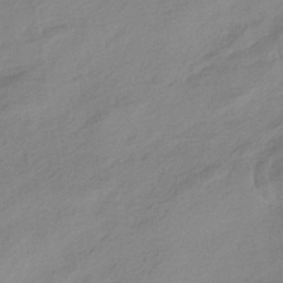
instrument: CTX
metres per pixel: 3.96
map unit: HNhu
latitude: -40.9542
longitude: 95.1998
